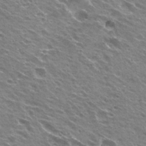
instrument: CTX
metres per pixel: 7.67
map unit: Hto
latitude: 23.2537
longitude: -31.5749
